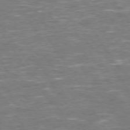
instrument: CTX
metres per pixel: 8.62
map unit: Hpe
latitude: 73.5938
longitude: -125.1592
